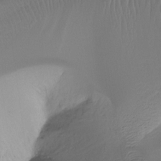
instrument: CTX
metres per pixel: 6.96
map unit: Ht
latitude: -16.7086
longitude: -46.1389
